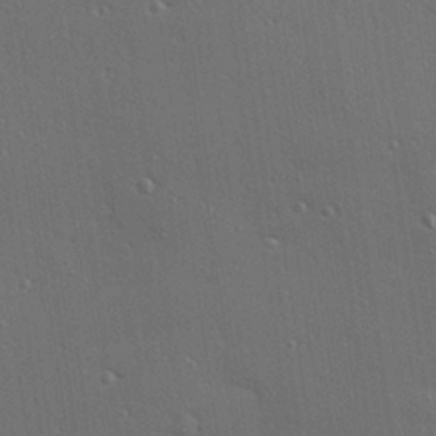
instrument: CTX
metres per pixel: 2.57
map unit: Hve
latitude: 27.5371
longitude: -90.7813
